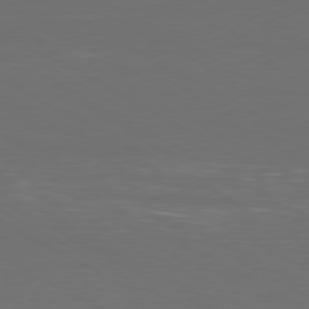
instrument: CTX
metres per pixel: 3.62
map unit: Ap
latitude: -80.7086
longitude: -60.2711
